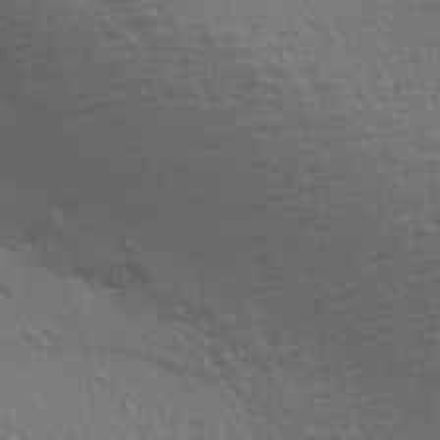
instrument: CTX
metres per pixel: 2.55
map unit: Aa
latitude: 26.9325
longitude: -136.7247
